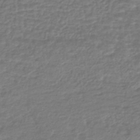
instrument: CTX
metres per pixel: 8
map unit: HNhu
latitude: -45.7289
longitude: 96.6141
